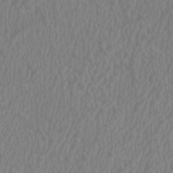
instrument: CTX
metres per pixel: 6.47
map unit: HNhu
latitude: 2.5357
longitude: -1.6505
